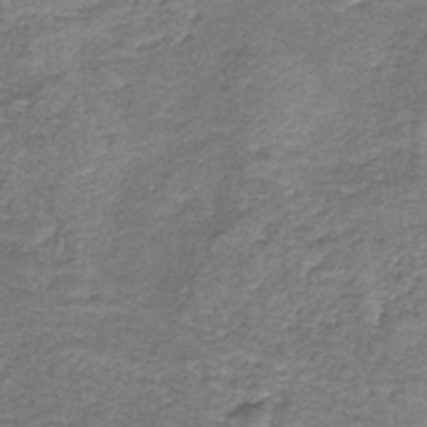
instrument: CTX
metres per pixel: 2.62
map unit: HNb
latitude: -36.9730
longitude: 51.1620
